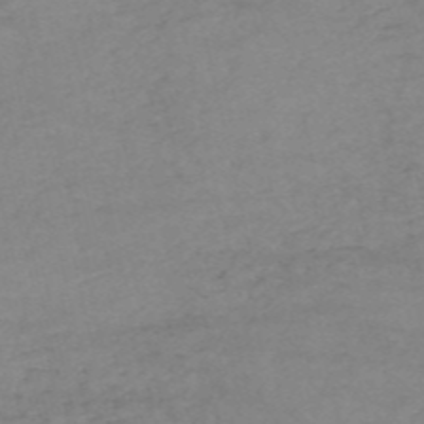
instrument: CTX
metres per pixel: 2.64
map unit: HNb
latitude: -54.8030
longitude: -44.9702
